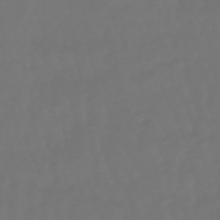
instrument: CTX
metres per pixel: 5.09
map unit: eHb
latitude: -47.4454
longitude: 81.2754
